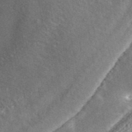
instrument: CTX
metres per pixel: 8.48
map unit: ANa
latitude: 45.4048
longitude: 45.3510
